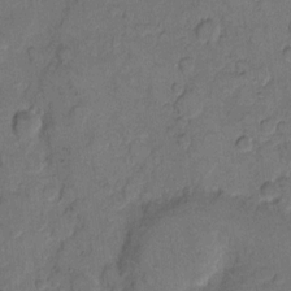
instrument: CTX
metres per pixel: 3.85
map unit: eHh
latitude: 9.8772
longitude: -64.8569
